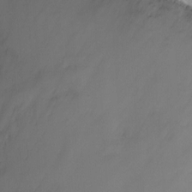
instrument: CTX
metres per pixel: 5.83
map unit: Ht
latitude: -2.0849
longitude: -29.1025
